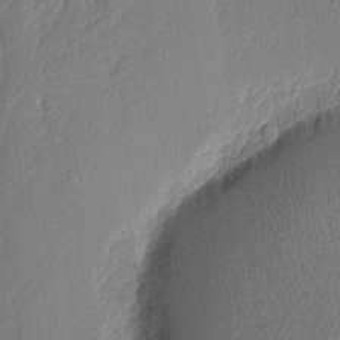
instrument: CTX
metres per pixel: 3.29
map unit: eHh
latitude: 4.7813
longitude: -76.6679
